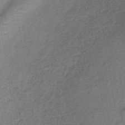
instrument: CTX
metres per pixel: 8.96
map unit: lHb
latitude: -39.0864
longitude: 61.7478
